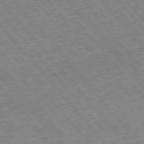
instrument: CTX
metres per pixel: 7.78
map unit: Hpe
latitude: -76.3873
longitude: -10.0444
